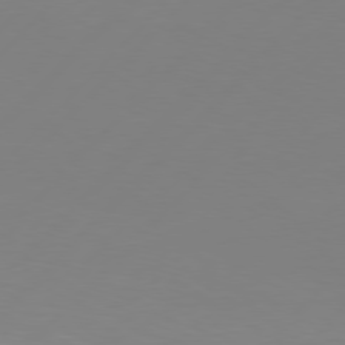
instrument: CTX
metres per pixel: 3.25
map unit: Hpe
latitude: 76.5545
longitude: -127.7261
